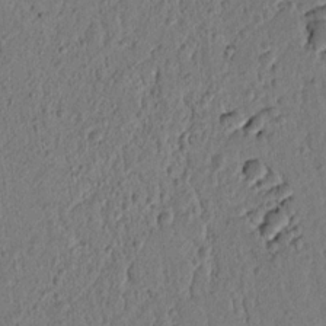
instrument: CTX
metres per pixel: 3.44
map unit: lAvf
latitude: 7.1214
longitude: 165.0865
